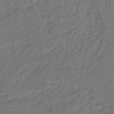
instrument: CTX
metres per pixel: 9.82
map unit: lHb
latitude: -42.7841
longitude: 61.1809
